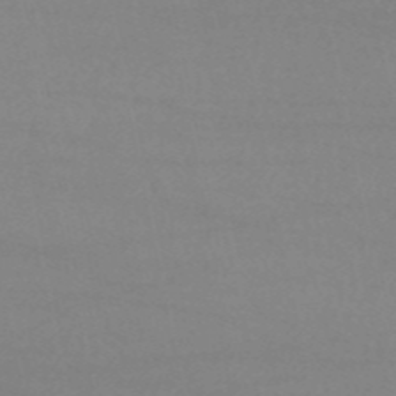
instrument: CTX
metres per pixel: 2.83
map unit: HNb
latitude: -53.6344
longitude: -34.1577
